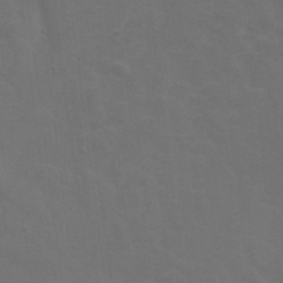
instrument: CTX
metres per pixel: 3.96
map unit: Nhu
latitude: 25.5749
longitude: -54.1200
